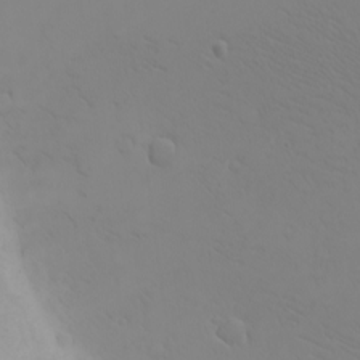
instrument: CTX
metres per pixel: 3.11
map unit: eHh
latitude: -7.7477
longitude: -70.1200
